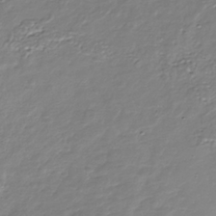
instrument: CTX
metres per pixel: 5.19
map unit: Nhu
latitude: -38.6519
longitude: -86.0255
